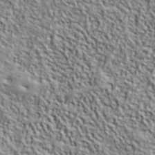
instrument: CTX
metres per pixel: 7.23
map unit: lHvf
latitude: 39.1781
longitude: -90.6868
